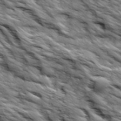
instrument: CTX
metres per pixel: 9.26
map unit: Ave
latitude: 19.3481
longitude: -134.8947
